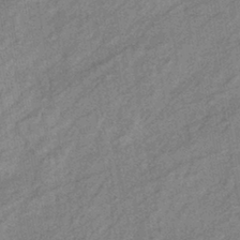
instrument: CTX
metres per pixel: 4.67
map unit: eHb
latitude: -40.2928
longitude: 82.1606
